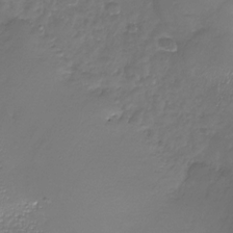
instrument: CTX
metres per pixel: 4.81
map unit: Nhu
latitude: -27.6155
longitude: -59.4993
